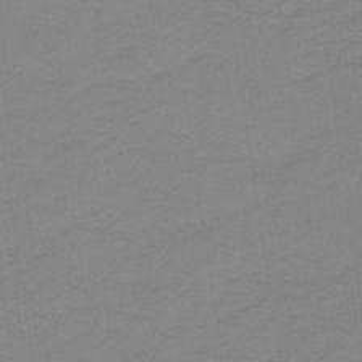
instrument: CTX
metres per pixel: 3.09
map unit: eHb
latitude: -33.8612
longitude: 68.4817
